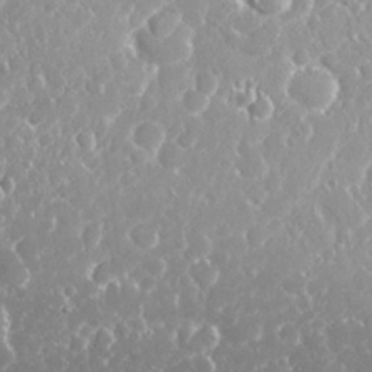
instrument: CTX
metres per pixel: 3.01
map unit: Nhu
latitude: 26.2523
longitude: -60.7057
